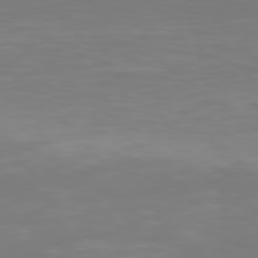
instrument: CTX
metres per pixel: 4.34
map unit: Hpe
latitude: 76.6868
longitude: -134.5734
